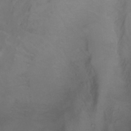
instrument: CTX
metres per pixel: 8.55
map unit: Aa
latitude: -3.7855
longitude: -71.8583
